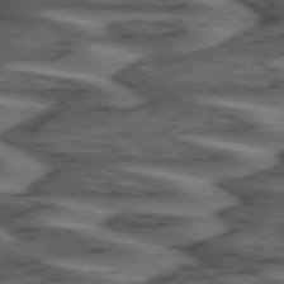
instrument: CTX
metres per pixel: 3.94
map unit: lApd
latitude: 73.8962
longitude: -71.5182
